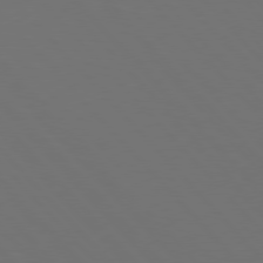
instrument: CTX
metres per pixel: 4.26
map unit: Hpe
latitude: 77.0080
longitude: -168.7058
